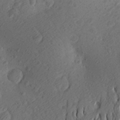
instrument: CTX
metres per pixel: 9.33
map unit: Aa
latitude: 26.4601
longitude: -144.9702
